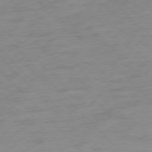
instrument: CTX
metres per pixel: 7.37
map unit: Ap
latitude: -76.5952
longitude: -80.1389
